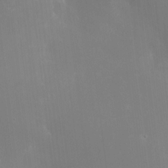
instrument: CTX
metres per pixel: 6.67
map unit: eHh
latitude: 5.0269
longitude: -69.1403
